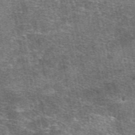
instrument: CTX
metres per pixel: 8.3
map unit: eAb
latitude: 48.0444
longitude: 105.8422
